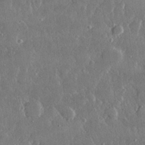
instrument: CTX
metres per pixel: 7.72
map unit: lHvf
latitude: 30.6113
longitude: -92.5923
